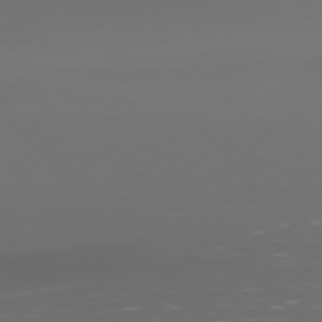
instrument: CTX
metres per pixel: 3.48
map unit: Ap
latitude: -77.8044
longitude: -63.7072
